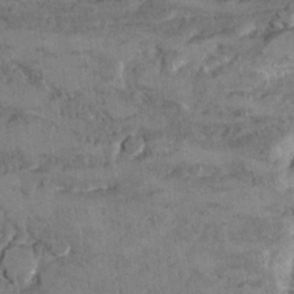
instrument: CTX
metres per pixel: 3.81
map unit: Hto
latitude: 9.5560
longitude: -36.1389
